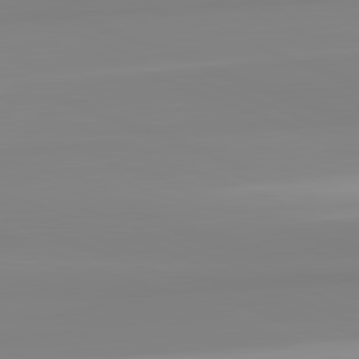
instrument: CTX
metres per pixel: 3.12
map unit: lApd
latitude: 82.4223
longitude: 175.1053
